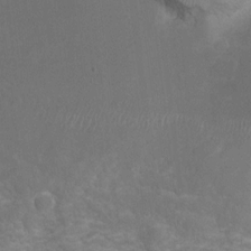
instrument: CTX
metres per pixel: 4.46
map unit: Hto
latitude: 8.5168
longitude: -30.8380
